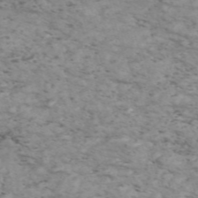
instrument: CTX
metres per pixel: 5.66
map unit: Nve
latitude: -58.3306
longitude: 54.5763
